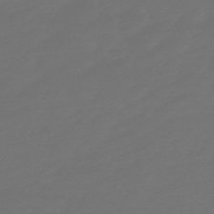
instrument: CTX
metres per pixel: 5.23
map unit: eHb
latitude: -47.6910
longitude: 87.9745
